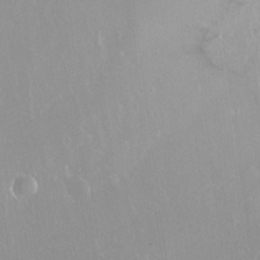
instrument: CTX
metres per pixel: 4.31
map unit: Ht
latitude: -15.0865
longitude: -44.1955
